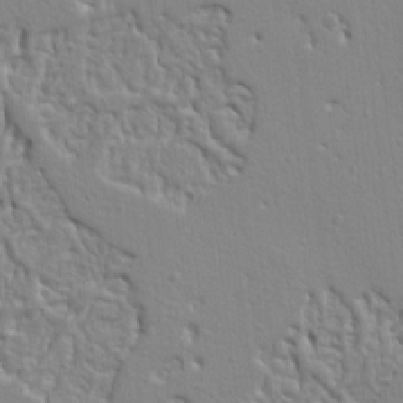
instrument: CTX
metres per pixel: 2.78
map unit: Ht
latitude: 8.4034
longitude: -77.2915
